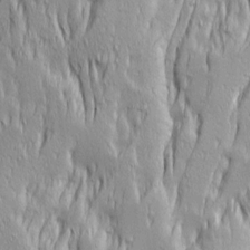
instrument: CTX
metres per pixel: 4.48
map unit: Ave
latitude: 14.2145
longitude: -131.7828
